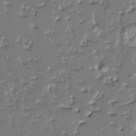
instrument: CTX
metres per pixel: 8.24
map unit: HNhu
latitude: 4.3845
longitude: 8.6329
